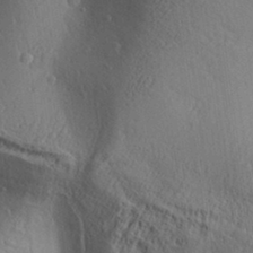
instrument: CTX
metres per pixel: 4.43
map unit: Aa
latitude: 31.5371
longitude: -142.4223
